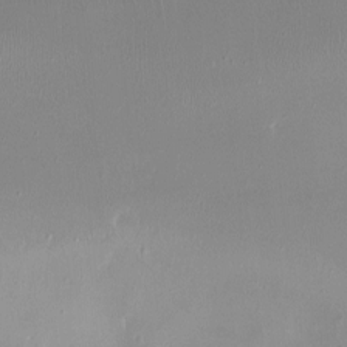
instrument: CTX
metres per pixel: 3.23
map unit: eHh
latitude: -5.1998
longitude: -77.9339
